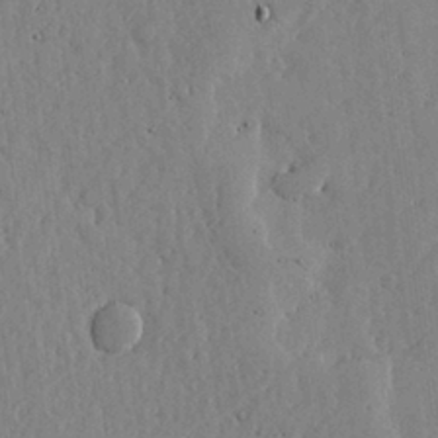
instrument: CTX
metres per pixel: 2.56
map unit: lHvf
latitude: 17.5182
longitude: -113.8394
